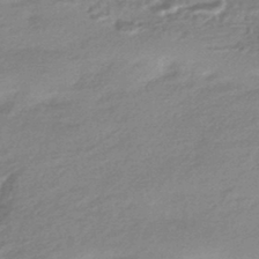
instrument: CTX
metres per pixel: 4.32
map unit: HNhu
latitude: -44.5574
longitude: 93.5777
